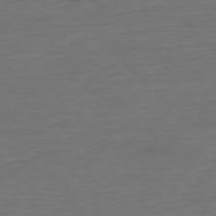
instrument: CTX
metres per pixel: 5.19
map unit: Ap
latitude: -77.4454
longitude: -83.1781
